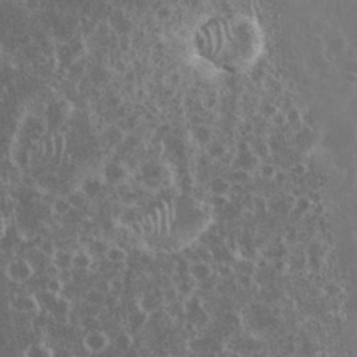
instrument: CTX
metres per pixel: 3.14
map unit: eHh
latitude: 34.8380
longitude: -60.1011
